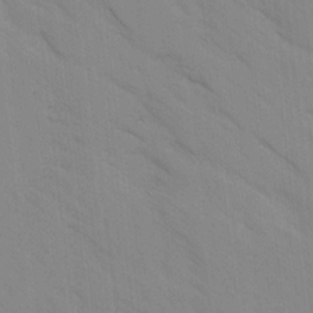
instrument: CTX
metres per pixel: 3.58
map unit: Ave
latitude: -1.3132
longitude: -112.2333
